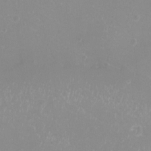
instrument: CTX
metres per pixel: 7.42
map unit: eHh
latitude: -12.0472
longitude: -61.7827
